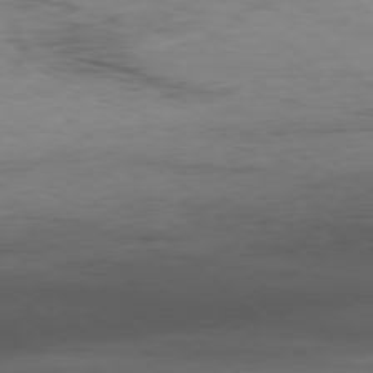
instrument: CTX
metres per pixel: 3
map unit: Ap
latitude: -77.9367
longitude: -90.3278
